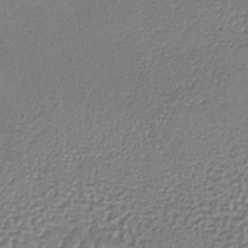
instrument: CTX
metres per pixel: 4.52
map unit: lHb
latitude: -36.1039
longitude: 59.6343
